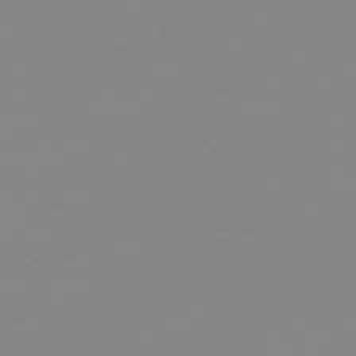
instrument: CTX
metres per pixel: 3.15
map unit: HNb
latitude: -44.3684
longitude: 51.3699
